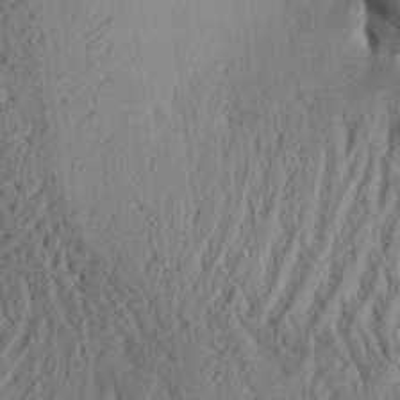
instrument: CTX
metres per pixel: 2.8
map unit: Aa
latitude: 26.5735
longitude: -134.6490
